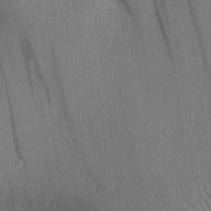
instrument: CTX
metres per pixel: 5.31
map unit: Aa
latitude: 27.1403
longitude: -138.1011
